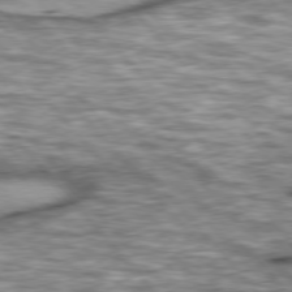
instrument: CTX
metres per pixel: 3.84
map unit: lApd
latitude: 76.5168
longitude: -49.1970
